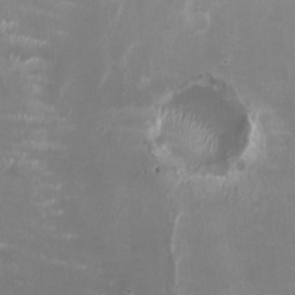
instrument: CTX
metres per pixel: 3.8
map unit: HNhu
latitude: -0.2740
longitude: -3.3859
